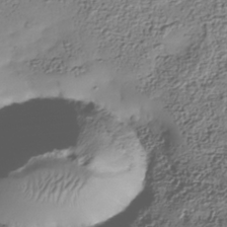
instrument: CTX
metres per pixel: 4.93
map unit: Nhe
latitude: -38.1984
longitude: -147.3293
